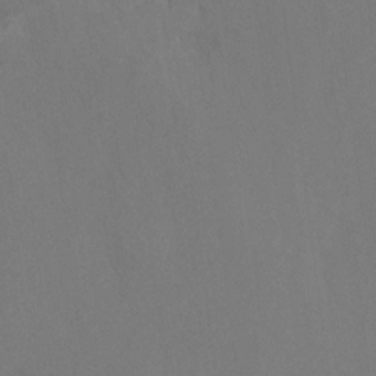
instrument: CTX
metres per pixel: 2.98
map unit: Hto
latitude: 6.5168
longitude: -34.8380
